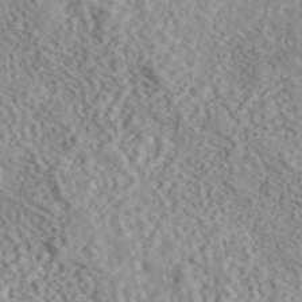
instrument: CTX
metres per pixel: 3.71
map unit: eAb
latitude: 44.1955
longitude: 116.8785
